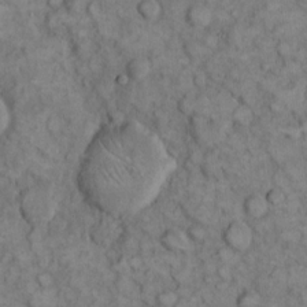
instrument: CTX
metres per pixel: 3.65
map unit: eHh
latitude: 12.7246
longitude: -64.6113
